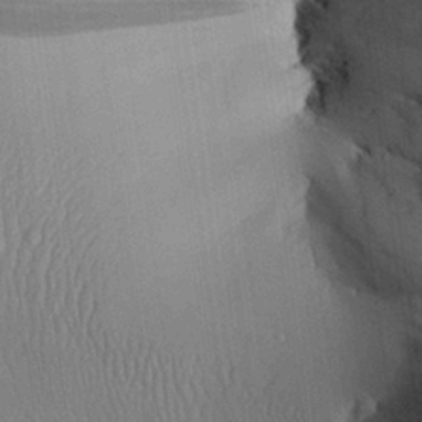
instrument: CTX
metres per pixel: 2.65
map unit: Aa
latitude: 26.2712
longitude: -134.4601
